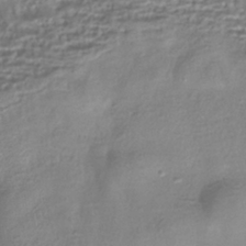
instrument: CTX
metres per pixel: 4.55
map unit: HNhu
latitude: -41.2187
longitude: 99.5210
